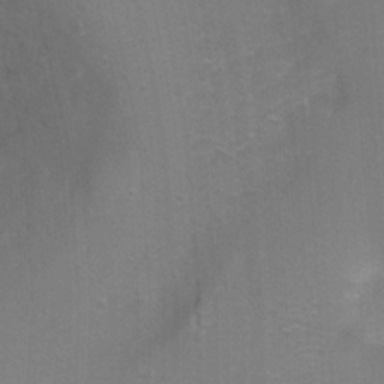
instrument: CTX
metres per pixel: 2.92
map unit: Ht
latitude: -3.0297
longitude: -27.3104
